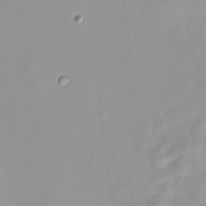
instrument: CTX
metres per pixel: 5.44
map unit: HNhu
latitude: 11.1970
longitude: 9.7289
